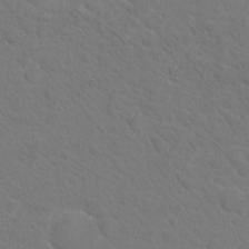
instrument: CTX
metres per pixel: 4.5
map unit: Nhu
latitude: 17.3293
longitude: -33.4993
